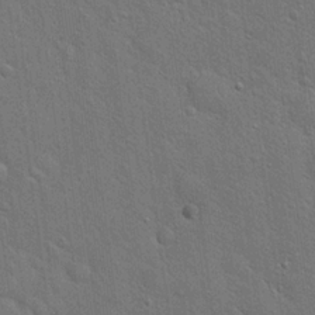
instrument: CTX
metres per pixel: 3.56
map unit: Hto
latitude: 19.9339
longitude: -51.9528
